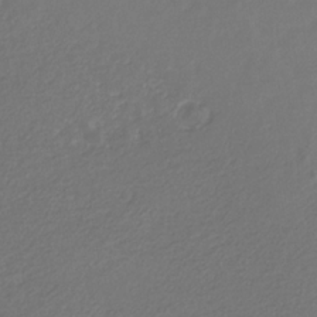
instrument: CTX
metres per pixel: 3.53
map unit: eHb
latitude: -30.1794
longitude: 65.6344
